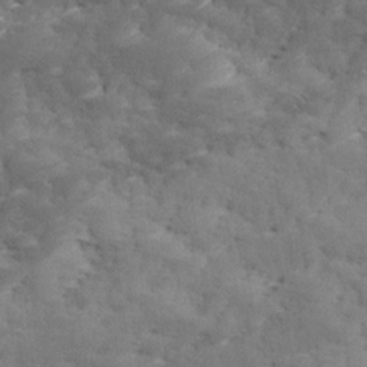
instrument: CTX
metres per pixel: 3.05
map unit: Ave
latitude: 17.2915
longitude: -135.9906
